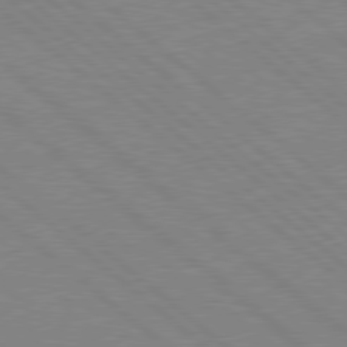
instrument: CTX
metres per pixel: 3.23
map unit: Hpe
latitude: 78.2712
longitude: -123.6505
